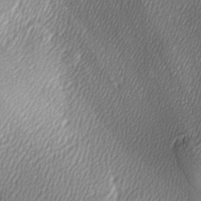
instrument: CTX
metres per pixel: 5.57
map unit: Ave
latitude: -6.5384
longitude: -123.0458
